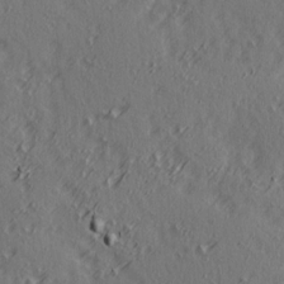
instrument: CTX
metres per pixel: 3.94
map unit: Ave
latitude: 14.3846
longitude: -105.9528
